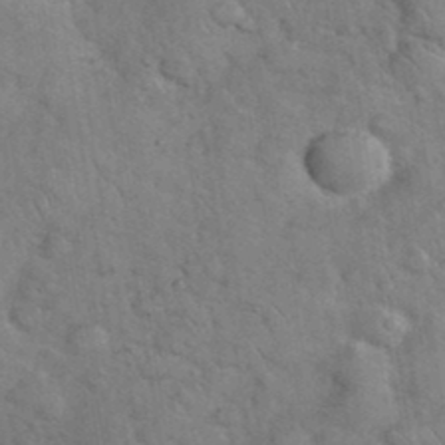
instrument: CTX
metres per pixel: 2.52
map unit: eHh
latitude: 36.9325
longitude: -64.6490
